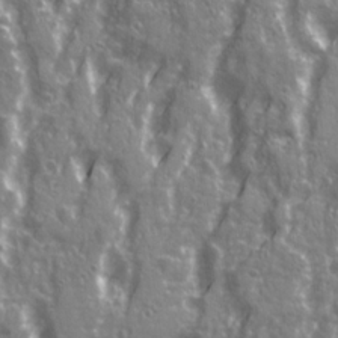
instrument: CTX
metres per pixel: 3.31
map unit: Ave
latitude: 21.1592
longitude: -133.2159
